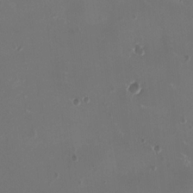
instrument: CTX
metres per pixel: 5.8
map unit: HNhu
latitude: -2.5006
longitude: -1.0647
